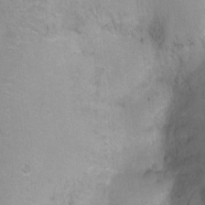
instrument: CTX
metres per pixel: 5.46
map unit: Ht
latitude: -6.5951
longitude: -37.7639
